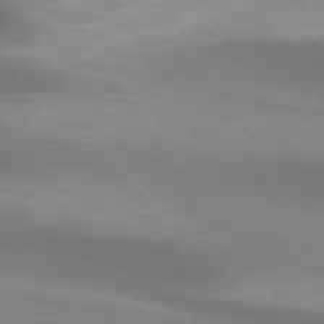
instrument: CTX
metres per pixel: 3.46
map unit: lApd
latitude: 74.3656
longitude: -50.4223
